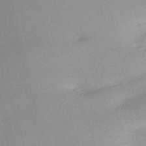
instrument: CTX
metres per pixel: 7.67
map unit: eHh
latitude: -61.3510
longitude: 50.1228
